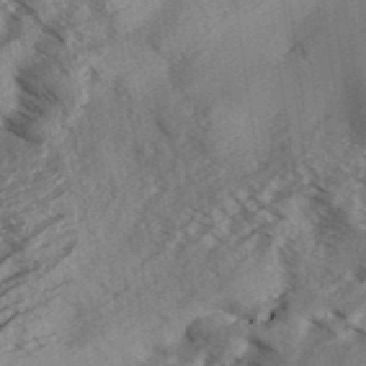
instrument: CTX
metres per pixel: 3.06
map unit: Aa
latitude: 32.9892
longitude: -139.1781
